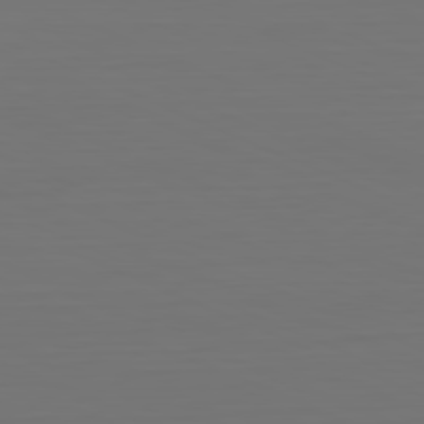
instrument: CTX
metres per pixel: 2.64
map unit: Hpe
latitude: -81.7478
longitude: 6.9919
